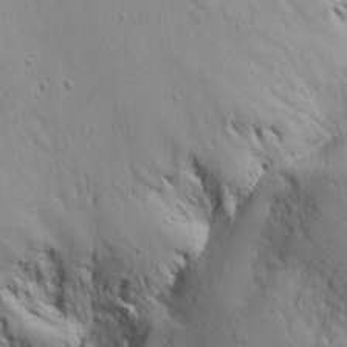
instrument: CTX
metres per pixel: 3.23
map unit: Aa
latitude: 15.2726
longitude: -141.7260
